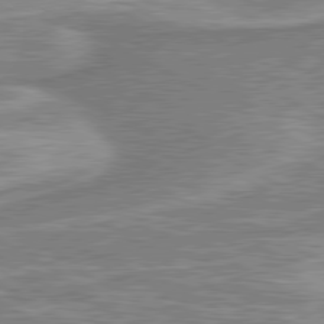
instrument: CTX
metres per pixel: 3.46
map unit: lApd
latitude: 80.2711
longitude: -178.8758
